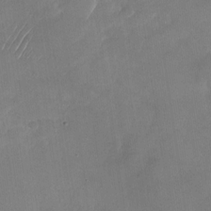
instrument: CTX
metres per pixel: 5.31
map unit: Nhu
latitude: -27.6343
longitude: -62.7247
